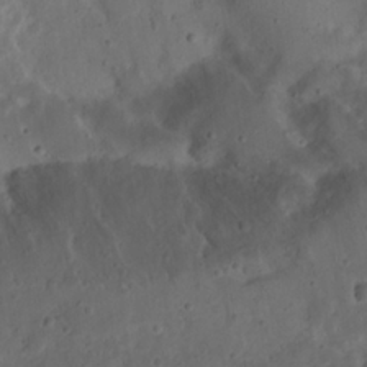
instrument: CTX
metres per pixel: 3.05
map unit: Nhu
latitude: 21.9717
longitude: -72.4601
